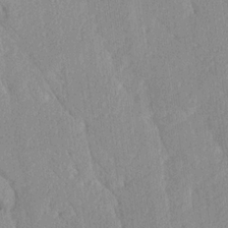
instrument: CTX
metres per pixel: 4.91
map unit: Ave
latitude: 20.6680
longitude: -136.8947
